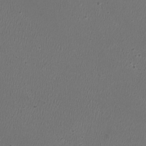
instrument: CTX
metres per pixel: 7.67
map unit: HNhu
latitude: -3.1053
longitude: -2.7246
